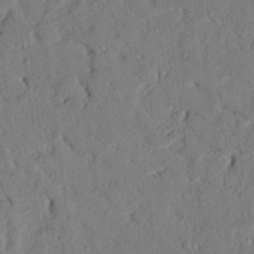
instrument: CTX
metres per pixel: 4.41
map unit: Nhu
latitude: 17.9339
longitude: -78.1011
